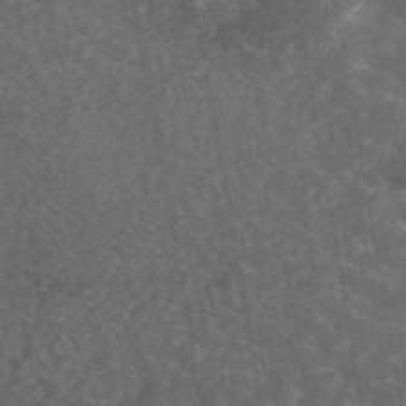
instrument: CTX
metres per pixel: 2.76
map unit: eAb
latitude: 45.3104
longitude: 122.7275
